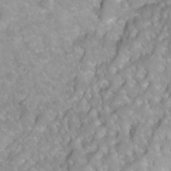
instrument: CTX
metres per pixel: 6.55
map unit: Hto
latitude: 3.0836
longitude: -35.1025
